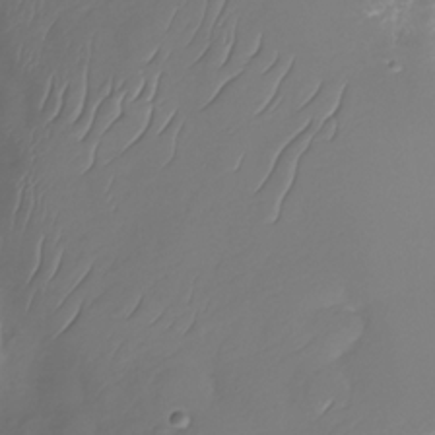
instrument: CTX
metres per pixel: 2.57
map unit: Nhu
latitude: -29.7100
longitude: -59.3104
